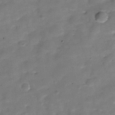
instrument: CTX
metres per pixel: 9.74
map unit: Hve
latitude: -30.3495
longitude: 92.9920
